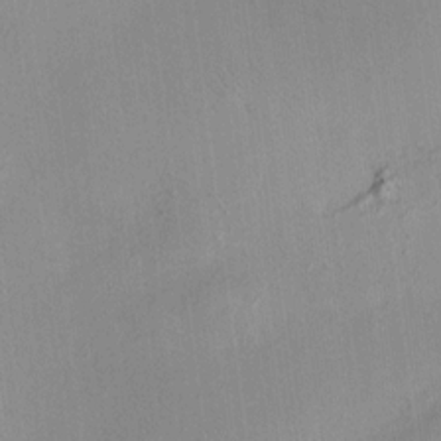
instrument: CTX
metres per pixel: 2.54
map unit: HNhu
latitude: 11.6127
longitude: 11.0864
